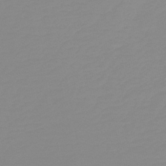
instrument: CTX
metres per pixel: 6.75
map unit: HNb
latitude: -44.0850
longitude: 51.5777
